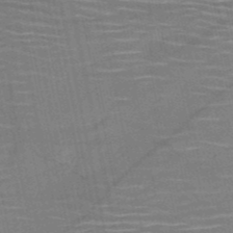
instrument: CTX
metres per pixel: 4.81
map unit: HNb
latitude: -51.1242
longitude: -47.4238
